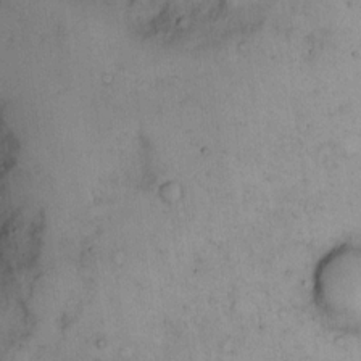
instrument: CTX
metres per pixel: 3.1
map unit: eHh
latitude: 13.8395
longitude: -62.8569
